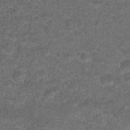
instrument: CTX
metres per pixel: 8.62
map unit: Hto
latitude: 19.1403
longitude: -39.3293
